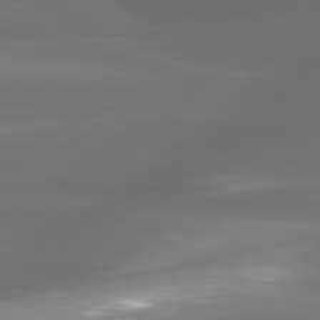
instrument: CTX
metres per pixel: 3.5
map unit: lApd
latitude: 80.4223
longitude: -138.8380
